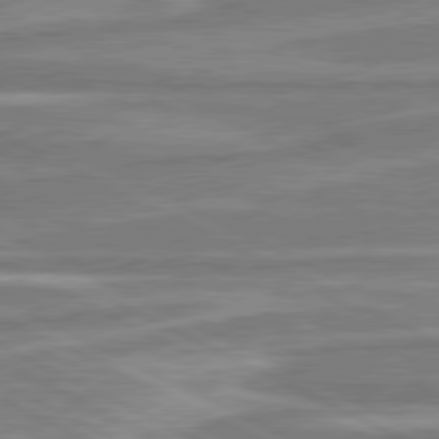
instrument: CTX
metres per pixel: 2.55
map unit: lApd
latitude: 80.7246
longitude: -175.1970
